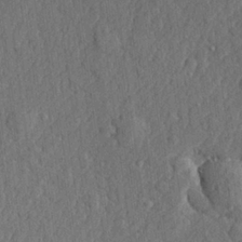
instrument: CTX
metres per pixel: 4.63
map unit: lHvf
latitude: 23.0458
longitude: 142.7463
